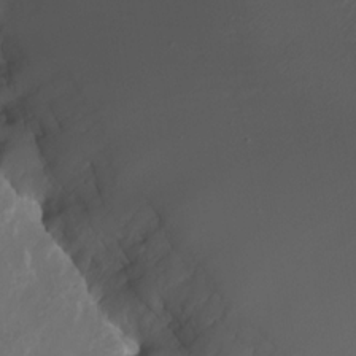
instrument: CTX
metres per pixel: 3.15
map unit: eHh
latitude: -6.4251
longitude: -77.5182
